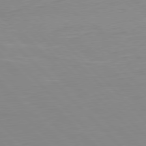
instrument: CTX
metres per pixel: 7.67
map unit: Ap
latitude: -79.5777
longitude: -56.3089
